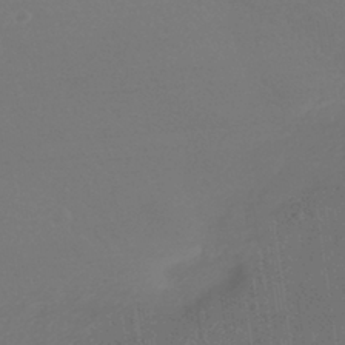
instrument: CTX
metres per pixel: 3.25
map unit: HNhu
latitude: -42.0849
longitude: 94.1416
